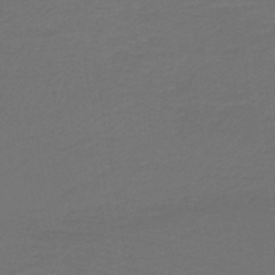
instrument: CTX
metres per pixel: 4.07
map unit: lHb
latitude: -43.3320
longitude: 53.0864
